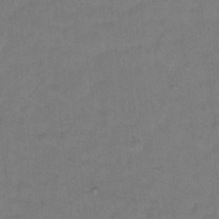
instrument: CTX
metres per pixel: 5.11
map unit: Hto
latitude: 12.7624
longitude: -36.2712
